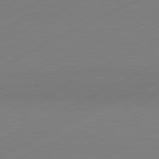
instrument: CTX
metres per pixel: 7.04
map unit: Hpe
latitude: -81.7856
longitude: 13.1053
